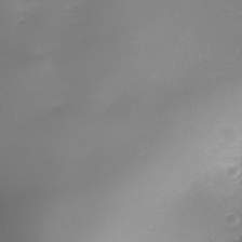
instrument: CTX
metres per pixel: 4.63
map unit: Nhe
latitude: -39.2376
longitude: -116.5546
